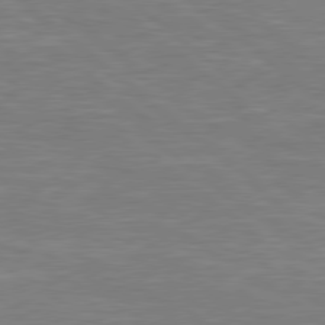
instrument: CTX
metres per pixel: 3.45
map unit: Hpe
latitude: 78.9514
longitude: -125.3292
